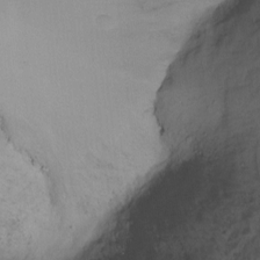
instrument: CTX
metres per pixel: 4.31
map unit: Ht
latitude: -13.1809
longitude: -43.8772
